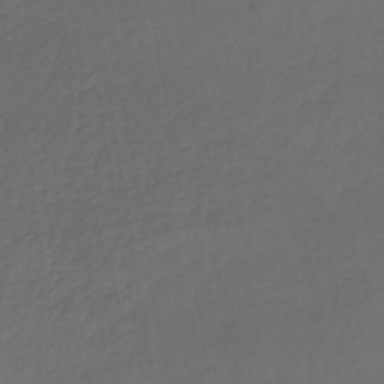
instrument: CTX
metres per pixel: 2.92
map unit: lHb
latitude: -38.9920
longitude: 71.1620
